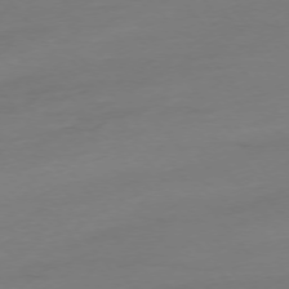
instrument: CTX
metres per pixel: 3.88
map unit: Hpe
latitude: -75.7289
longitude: -15.2537
